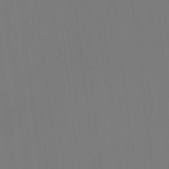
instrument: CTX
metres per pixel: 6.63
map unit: Htu
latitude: -13.2943
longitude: -48.6302
